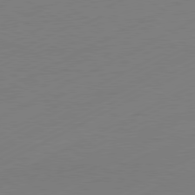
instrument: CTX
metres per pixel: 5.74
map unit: Hpe
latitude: -81.4644
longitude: 12.9353
